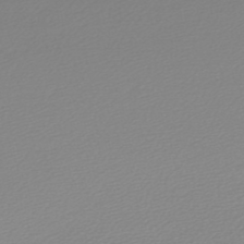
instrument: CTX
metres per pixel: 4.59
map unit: lHb
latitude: -47.4076
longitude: 63.8611
